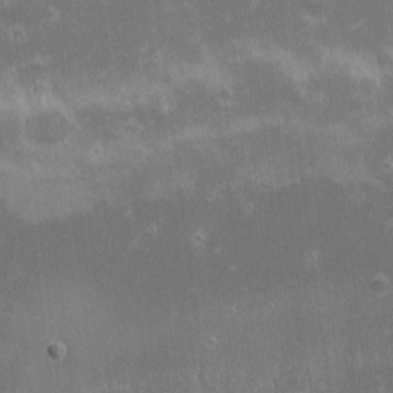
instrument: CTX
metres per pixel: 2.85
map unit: eHh
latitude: -0.7653
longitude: -85.2915
